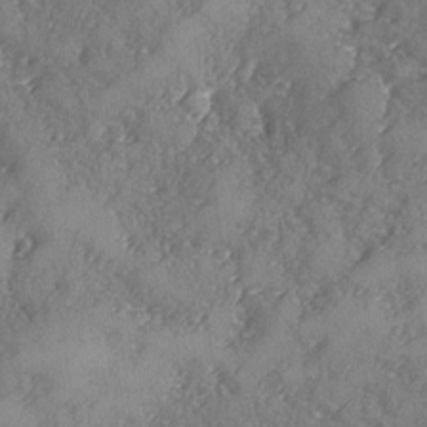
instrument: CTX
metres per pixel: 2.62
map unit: Ave
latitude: -8.1039
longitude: -117.8772
